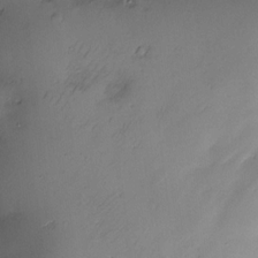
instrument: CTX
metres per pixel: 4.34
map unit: Nve
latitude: -22.6330
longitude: -138.3089
